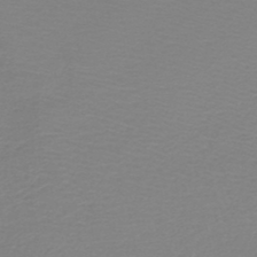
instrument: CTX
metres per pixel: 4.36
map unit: lHb
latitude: -45.3132
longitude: 78.9163
